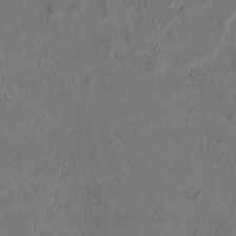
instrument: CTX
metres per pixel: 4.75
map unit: lAvf
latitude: 9.2159
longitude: 166.4062
